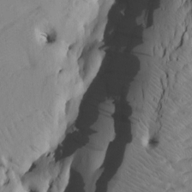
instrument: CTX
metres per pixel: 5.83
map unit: HNhu
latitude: 10.8758
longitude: 23.8423
